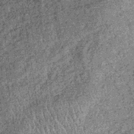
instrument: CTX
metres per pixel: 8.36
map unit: lHb
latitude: -36.8597
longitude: 67.7856
